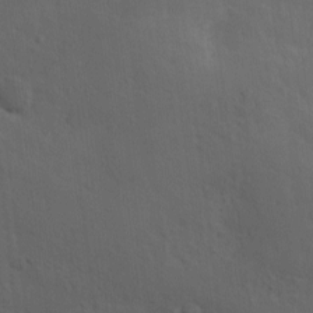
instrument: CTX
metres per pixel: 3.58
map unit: Ave
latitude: 0.2522
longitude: -113.8394
